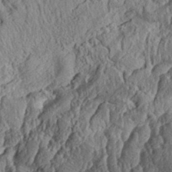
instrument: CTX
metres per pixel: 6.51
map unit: eHh
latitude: 34.4979
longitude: -137.1781
